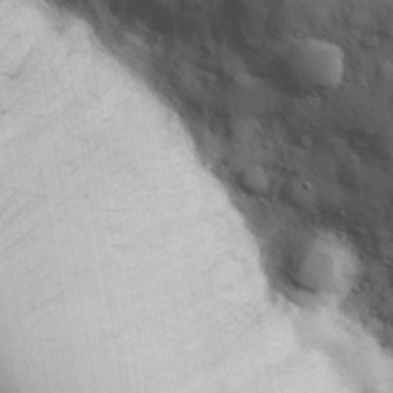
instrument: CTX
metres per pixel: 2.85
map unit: Hve
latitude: 31.5183
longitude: 150.9731
